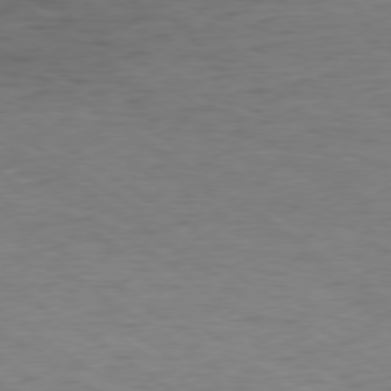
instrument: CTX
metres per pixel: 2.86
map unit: Hpe
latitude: -79.3887
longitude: 9.8422
